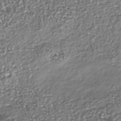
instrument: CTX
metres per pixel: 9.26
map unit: Nhu
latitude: -40.1795
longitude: -82.4978
